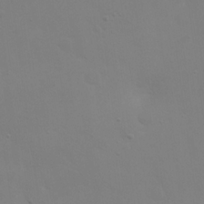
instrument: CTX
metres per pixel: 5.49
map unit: eHh
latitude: 23.7450
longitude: -65.7261
